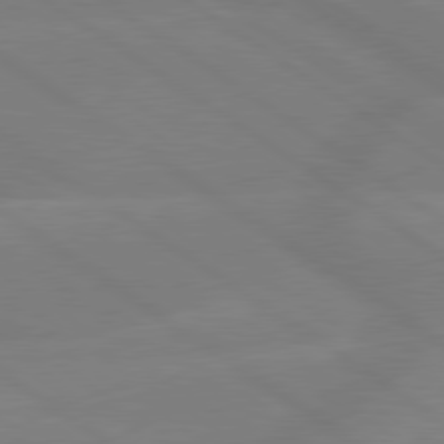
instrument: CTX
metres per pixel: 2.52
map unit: lApd
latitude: 79.3671
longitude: -142.7624
